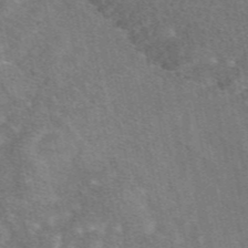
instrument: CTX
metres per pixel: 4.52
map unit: eAb
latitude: 47.2915
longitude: 118.7463
